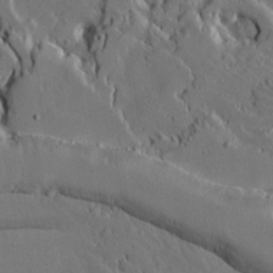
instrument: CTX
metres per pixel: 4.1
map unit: Ave
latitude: 15.9528
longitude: -129.2159
